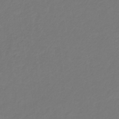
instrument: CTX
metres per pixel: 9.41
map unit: eHb
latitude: -30.7841
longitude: 64.7652
